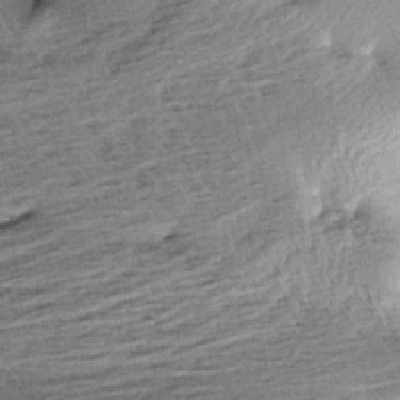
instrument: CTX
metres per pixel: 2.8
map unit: Aa
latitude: 6.8569
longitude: -137.7072
